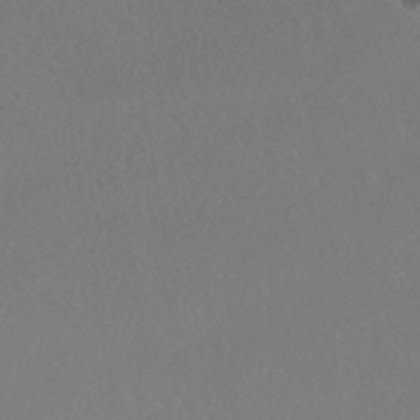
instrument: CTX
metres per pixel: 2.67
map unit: HNhu
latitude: -41.7666
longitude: 97.5399
